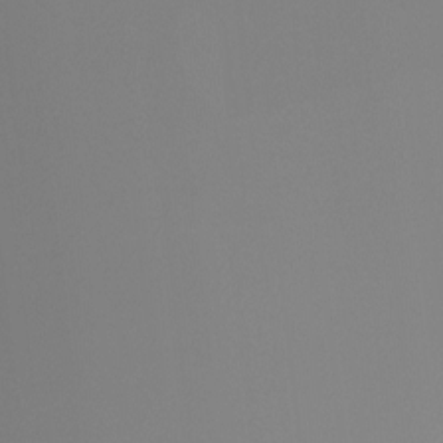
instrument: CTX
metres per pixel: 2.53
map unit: Ht
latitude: -4.4629
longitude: -60.9136
